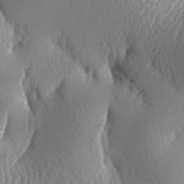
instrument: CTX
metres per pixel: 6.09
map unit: lAa
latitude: -8.3873
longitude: -128.5357
